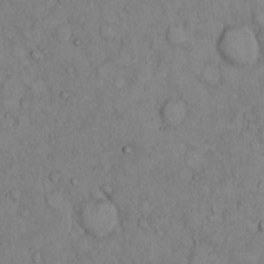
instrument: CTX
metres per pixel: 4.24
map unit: Hto
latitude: 9.2726
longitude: -59.6127
